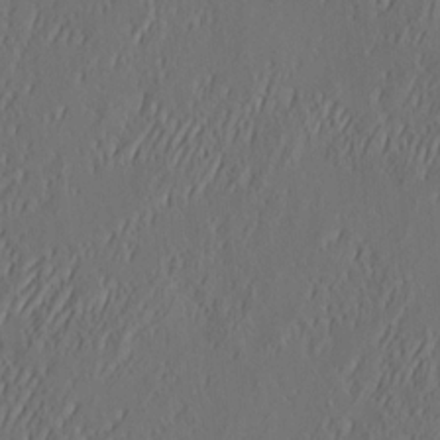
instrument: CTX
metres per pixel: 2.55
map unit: eHh
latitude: 4.5168
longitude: -77.7071
